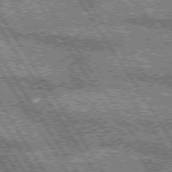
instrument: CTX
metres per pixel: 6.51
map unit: lApd
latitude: 75.3671
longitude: -59.0270
